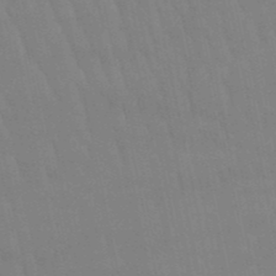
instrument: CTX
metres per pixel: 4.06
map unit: lHb
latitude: -50.1984
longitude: 70.9920
